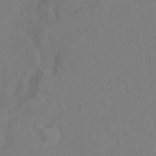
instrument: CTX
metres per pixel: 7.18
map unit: Nhu
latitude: 13.3482
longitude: -36.4790
